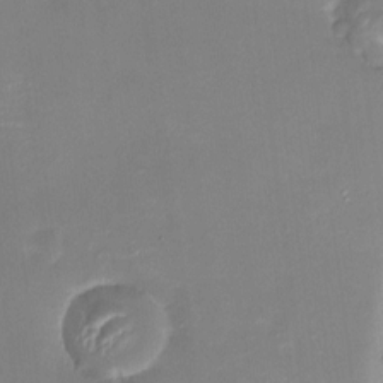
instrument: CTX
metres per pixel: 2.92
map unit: HNhu
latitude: 6.4979
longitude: 5.5399
